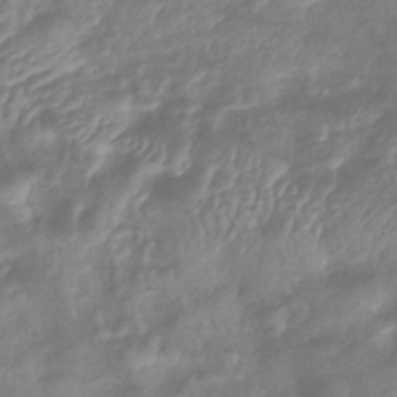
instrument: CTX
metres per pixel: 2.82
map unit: lHb
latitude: -42.3873
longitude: 81.8045
